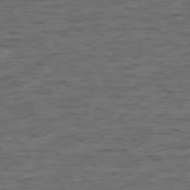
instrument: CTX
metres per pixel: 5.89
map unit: Ap
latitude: -76.6330
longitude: -91.8583
